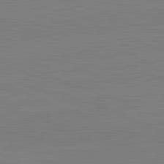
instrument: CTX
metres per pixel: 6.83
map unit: lApd
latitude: 82.2333
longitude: -157.5938
